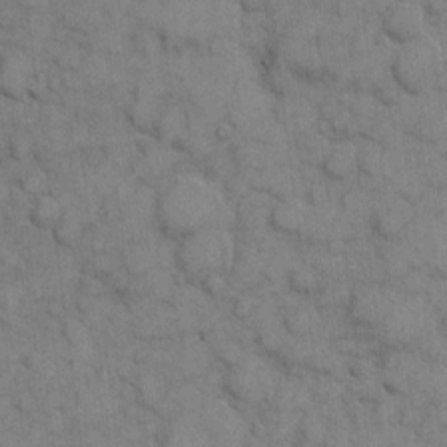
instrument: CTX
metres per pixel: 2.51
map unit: eHh
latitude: 6.4979
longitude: -65.2537
